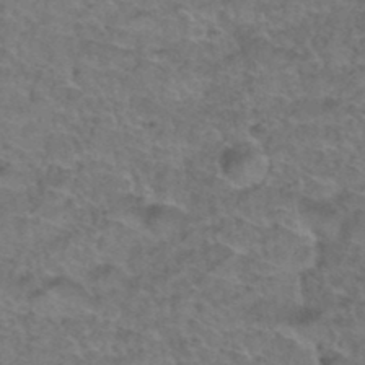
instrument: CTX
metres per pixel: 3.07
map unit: Hto
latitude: 37.1403
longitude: -42.4601
